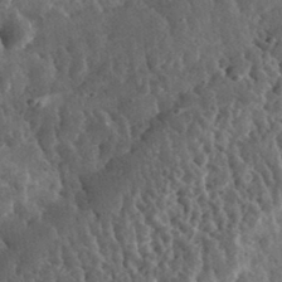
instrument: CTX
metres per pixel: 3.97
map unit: eHh
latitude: 33.3482
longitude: -79.2726
